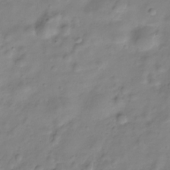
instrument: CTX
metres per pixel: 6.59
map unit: Hve
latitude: -29.2943
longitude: 93.9178
